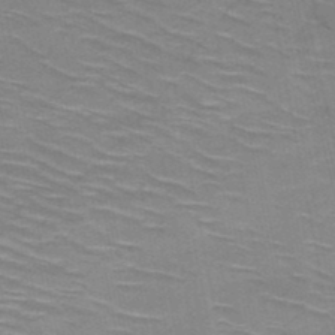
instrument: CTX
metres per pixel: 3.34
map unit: HNb
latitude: -47.6533
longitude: -48.1389
